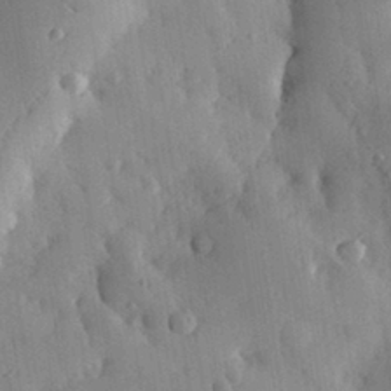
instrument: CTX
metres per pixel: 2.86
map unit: eHh
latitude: 30.5546
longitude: -79.4238
